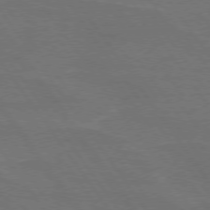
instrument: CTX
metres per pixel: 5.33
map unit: lApd
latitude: 74.8569
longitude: -56.8002
